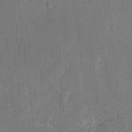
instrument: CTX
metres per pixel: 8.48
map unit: lAvf
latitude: -8.4818
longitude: -113.2915
